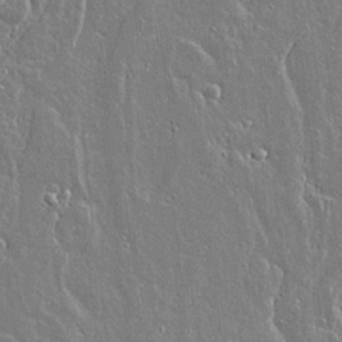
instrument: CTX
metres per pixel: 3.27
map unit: lAvf
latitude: 14.9892
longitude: -128.4223
